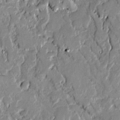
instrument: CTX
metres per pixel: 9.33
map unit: lAvf
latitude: -0.8219
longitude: -109.3481
